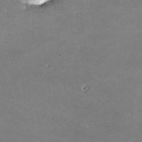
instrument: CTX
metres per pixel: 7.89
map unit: lHvf
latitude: -11.2754
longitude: -102.8947
